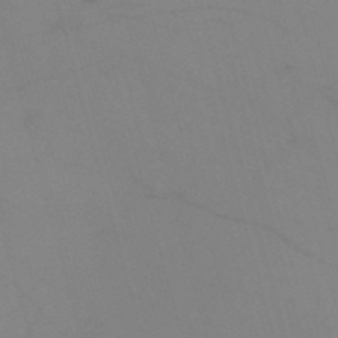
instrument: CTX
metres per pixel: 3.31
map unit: HNb
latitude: -53.1620
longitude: -49.8205
